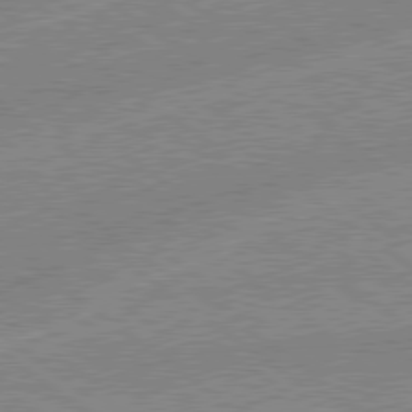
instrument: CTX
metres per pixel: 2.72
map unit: lApd
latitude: 78.9325
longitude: -144.9891
